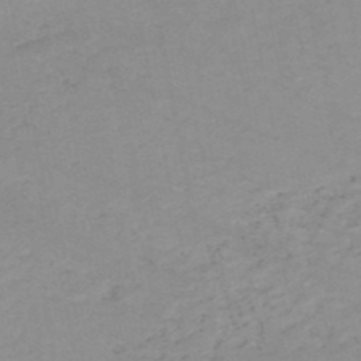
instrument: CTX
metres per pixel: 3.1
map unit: HNb
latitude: -51.8611
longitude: -51.9906
